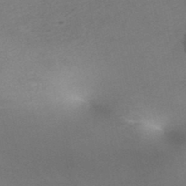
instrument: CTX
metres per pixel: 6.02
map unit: HNb
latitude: -46.6896
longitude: -44.9891
